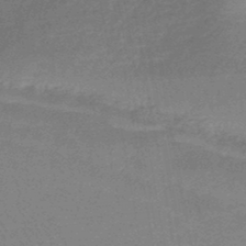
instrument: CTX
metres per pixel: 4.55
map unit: eHb
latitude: -45.6533
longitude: 79.8422
